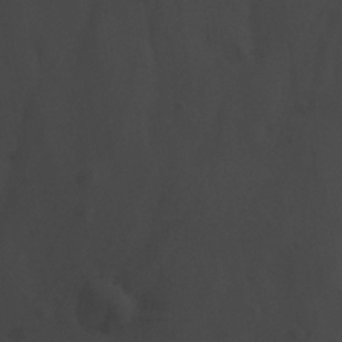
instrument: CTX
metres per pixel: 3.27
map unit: Ave
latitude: 22.8569
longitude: -135.0836
